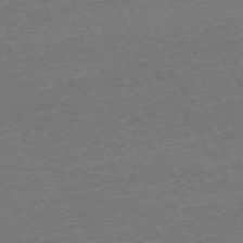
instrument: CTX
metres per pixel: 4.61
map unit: Ap
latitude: -73.7666
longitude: -85.0270
